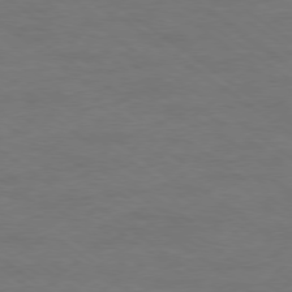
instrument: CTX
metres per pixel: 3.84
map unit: Ap
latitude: -79.0864
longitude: -96.9891
